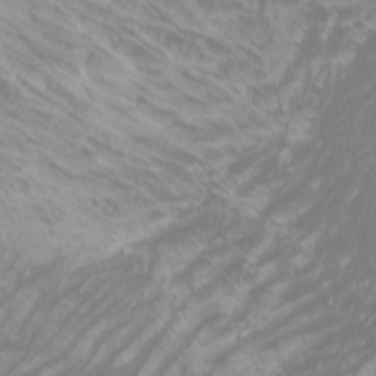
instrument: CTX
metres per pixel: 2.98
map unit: Htu
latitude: -5.8611
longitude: -74.6113
